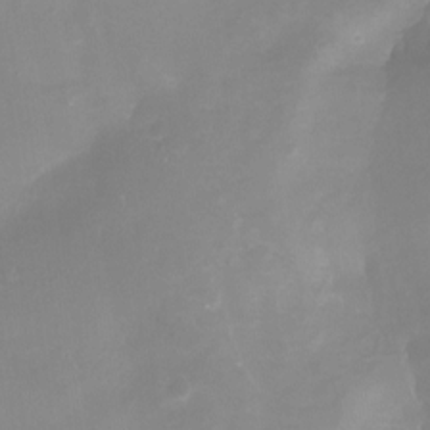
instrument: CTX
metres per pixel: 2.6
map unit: Nhu
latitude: -12.6708
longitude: -51.0080
